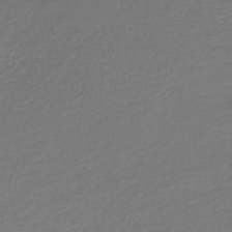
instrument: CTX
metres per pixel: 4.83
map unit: lHb
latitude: -43.3509
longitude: 69.7855
